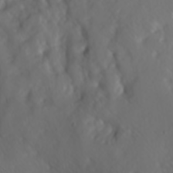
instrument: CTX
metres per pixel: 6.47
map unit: lAa
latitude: -7.0108
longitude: -124.1200
